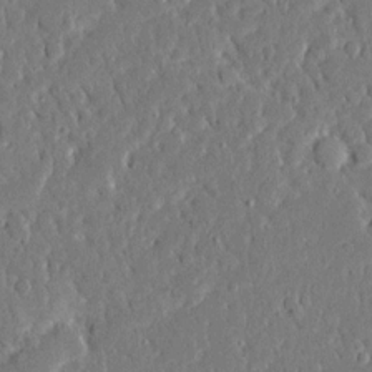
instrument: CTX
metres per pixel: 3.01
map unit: Ave
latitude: 16.0822
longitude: -140.4790
